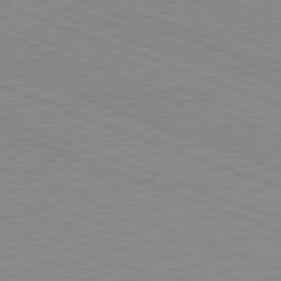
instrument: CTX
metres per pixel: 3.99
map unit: Ap
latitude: -81.4077
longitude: -74.0633
